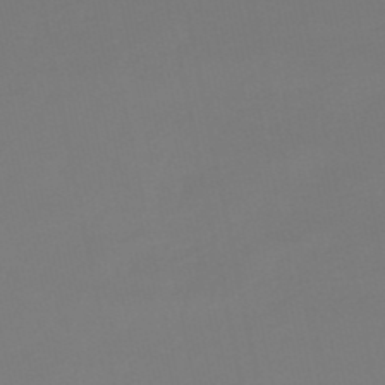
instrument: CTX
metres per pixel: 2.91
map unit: lHb
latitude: -50.2361
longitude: 81.6911
